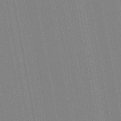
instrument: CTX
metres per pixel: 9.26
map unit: Aa
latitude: 28.7813
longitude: -147.6883
